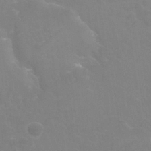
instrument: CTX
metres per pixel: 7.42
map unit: Nhu
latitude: 24.8191
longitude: -53.8017
